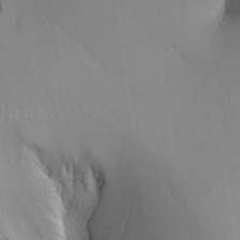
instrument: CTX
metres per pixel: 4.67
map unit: Aa
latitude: 24.7624
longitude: -145.1025
